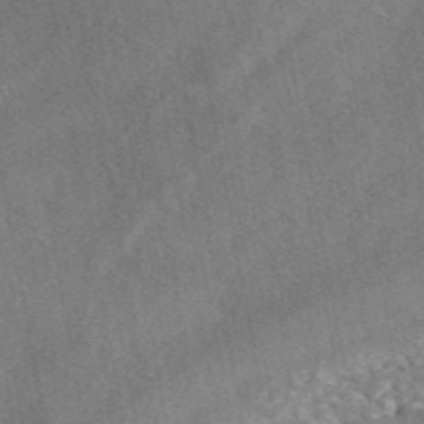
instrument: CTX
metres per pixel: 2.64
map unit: ANa
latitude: 46.4979
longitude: 50.1606
